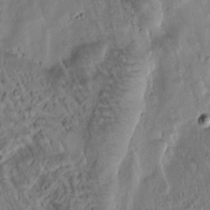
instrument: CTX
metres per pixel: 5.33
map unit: Htu
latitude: -1.2565
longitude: 171.4455
